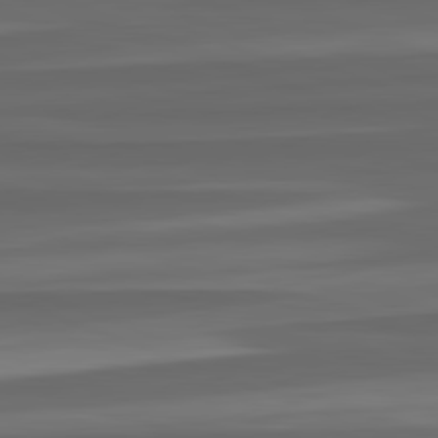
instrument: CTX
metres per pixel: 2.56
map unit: lApd
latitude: 82.4601
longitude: -171.7261
